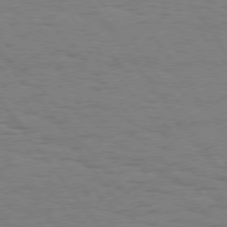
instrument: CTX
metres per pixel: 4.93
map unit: Hpe
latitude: 74.9703
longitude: -136.5735
